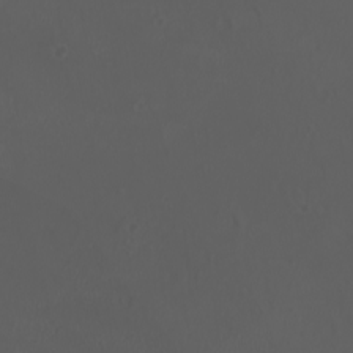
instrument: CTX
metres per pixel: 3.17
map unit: eHh
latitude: -2.5951
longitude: 19.6533
